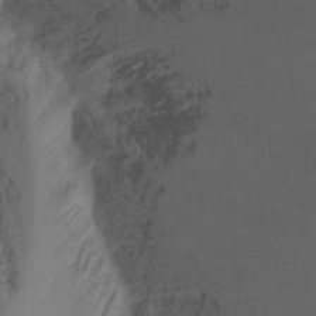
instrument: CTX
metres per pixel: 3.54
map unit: Ht
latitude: -9.1809
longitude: -46.3090
